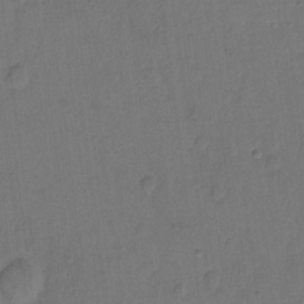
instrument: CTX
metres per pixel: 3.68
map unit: Hto
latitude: 7.8205
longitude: -61.1403
